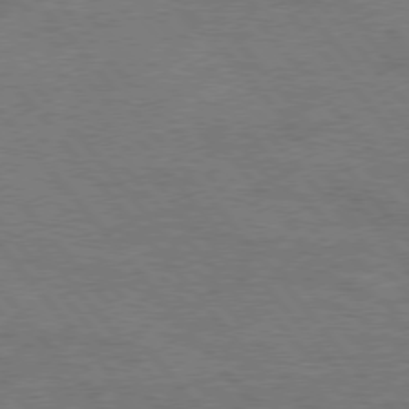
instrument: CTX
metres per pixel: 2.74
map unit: Hpe
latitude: 75.6505
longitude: -151.6882
